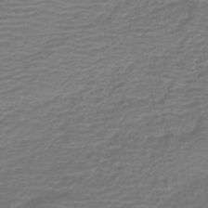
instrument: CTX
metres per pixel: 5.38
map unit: HNb
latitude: -42.6896
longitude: 51.4832
